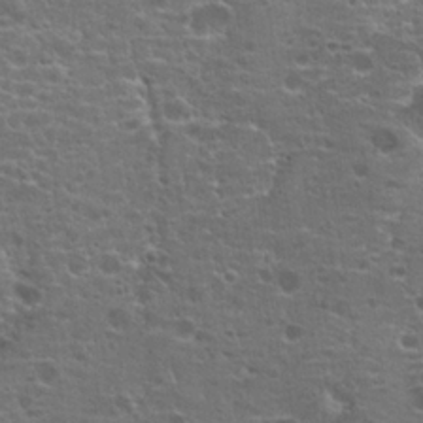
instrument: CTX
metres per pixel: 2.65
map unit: Hto
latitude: 18.8947
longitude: -41.5560
